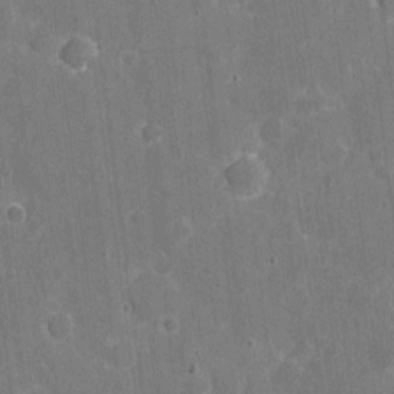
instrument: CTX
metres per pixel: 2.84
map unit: eHh
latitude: 5.8961
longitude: -67.8583
